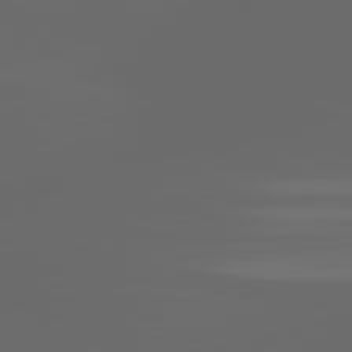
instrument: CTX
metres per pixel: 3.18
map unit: lApd
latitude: 82.9891
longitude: -137.2726
